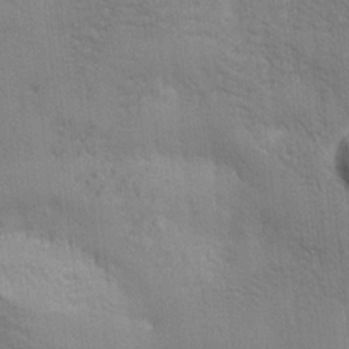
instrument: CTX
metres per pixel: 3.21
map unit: Ave
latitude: -6.7841
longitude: -120.4979
